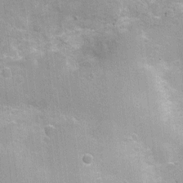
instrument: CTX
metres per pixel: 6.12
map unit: Nhu
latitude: 1.3481
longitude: -16.2711
